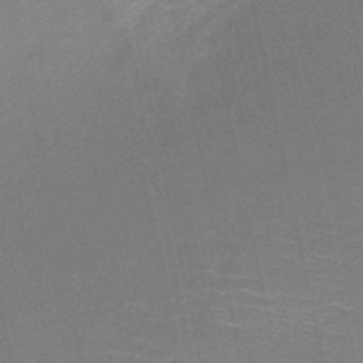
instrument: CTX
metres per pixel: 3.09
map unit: HNb
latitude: -51.6155
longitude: -42.1578
